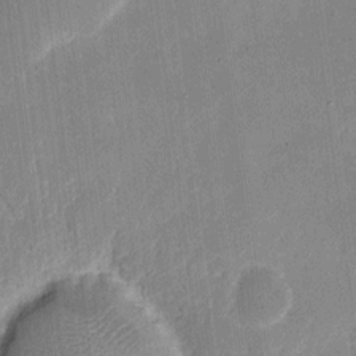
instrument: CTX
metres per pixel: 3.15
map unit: eHh
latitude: 10.3467
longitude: -69.9339
